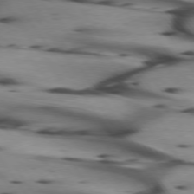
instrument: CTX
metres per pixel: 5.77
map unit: lApd
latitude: 74.7435
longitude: -64.3467
